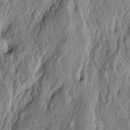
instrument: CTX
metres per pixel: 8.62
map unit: lAa
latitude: -5.6910
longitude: -124.4601
